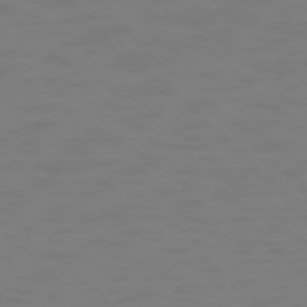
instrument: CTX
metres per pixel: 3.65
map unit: Ap
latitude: -76.3306
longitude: -79.9717
